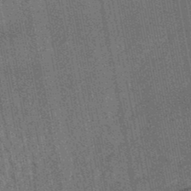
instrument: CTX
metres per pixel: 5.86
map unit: lHb
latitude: -47.7477
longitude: 75.7289
